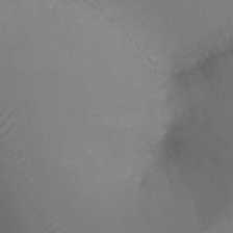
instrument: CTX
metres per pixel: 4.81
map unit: Ht
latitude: -16.7086
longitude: -43.1214
